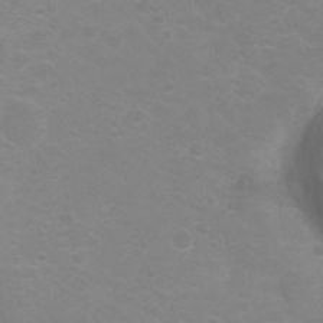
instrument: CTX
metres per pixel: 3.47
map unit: Hto
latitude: -6.7652
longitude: -37.9339
